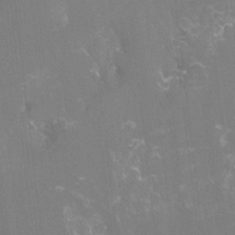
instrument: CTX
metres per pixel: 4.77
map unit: Htu
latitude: -14.3684
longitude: -49.1025
